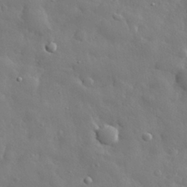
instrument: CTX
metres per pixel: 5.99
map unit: eHh
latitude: 29.4615
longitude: -78.6869
